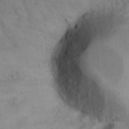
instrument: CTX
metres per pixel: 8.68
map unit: Hto
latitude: 14.1389
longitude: -61.4426
